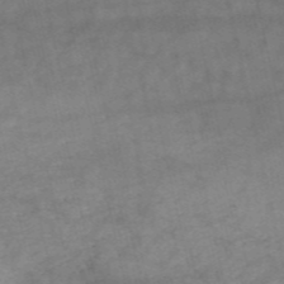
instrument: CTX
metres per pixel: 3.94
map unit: HNb
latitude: -54.4062
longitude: -43.5938
